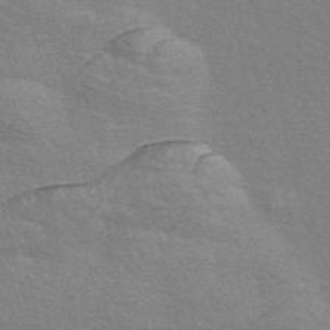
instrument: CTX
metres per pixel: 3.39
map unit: Nve
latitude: -56.4251
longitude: 60.5385
